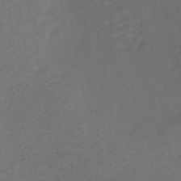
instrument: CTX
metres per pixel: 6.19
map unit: HNb
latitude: -44.1039
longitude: -38.8947
